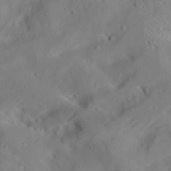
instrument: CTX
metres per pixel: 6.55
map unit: Aa
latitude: 9.2348
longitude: -140.4978
